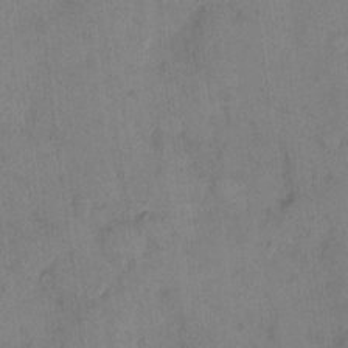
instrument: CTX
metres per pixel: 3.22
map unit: eHh
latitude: 11.5182
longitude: -62.3845
